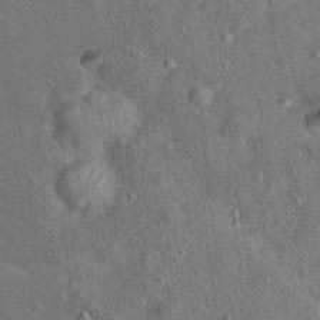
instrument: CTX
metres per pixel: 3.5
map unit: Ht
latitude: 14.2901
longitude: -39.8772
